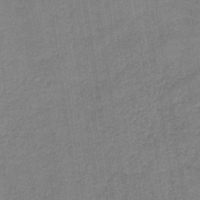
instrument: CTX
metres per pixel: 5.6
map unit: HNb
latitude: -36.9541
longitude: 51.6344
